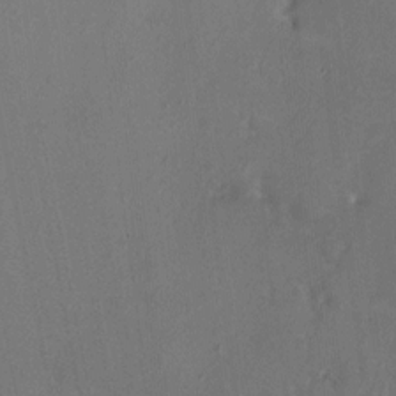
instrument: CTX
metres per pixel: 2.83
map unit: HNhu
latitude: 6.4790
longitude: 4.7085
